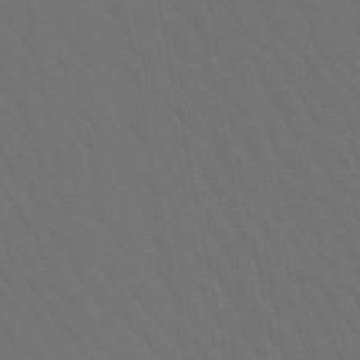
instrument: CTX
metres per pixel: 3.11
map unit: lHb
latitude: -49.9556
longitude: 75.1243
